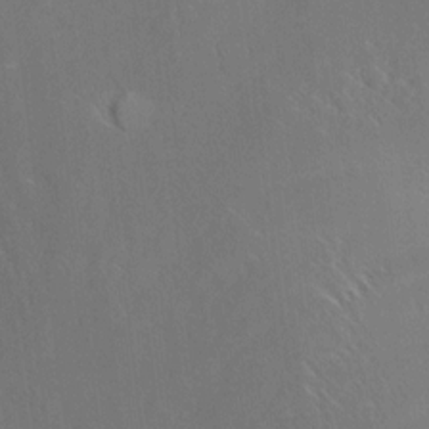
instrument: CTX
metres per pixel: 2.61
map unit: Aa
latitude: 10.0255
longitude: -142.2901
